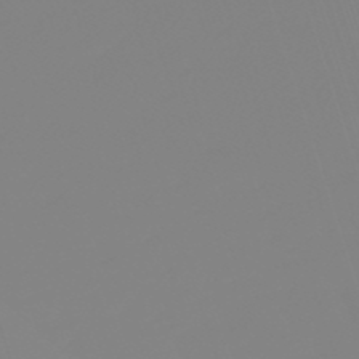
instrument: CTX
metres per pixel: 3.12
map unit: lHb
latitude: -49.3510
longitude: 81.8800
